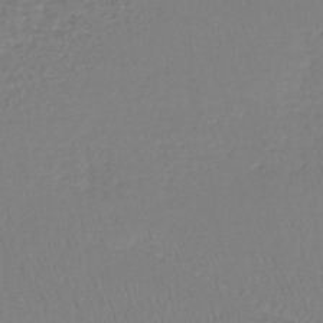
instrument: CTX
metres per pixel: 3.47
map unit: lHb
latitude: -42.0472
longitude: 71.4643
